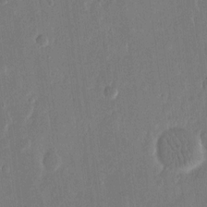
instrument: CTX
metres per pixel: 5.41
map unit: eHh
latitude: 14.7813
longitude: -70.1956
